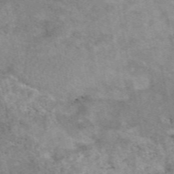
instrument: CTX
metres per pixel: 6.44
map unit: eAb
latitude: 48.6679
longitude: 121.2754
